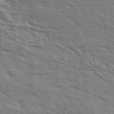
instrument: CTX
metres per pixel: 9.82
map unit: Ave
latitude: 37.8395
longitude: -109.5560
